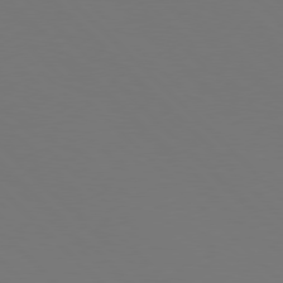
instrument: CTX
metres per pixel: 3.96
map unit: Hpe
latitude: 77.3481
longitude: -169.8017
